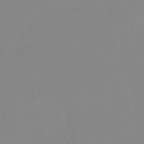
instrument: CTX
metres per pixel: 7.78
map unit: lHb
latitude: -49.2754
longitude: 80.7652
